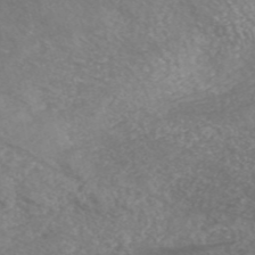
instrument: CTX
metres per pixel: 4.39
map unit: HNhu
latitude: -47.8611
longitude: 28.3495
